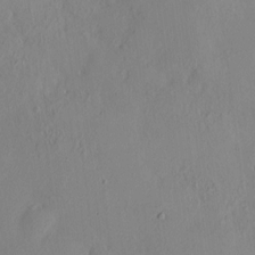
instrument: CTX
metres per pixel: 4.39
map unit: HNhu
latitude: 6.9136
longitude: 6.3117
